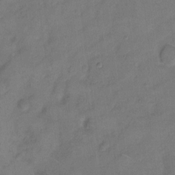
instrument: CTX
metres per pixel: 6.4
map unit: Hto
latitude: 7.1403
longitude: -61.8016
